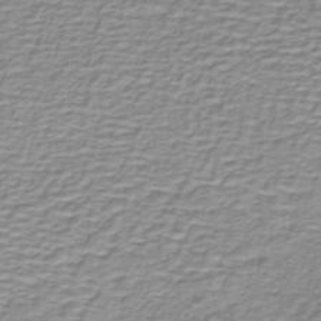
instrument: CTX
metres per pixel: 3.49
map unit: lHb
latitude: -40.1228
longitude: 58.3495
